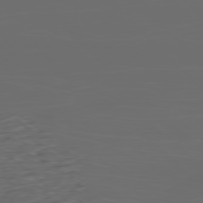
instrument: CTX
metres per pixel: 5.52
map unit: Ap
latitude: -78.7463
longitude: -70.3656
